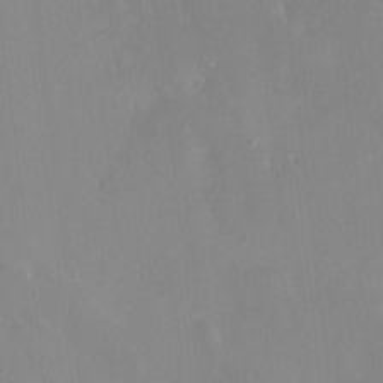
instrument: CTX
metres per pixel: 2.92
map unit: HNhu
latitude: 6.9892
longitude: 2.3495
